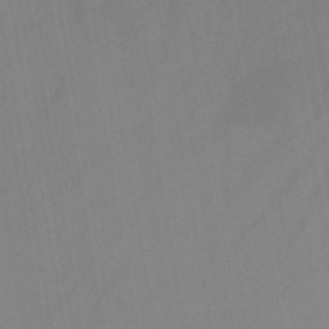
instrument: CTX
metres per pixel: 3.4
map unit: HNb
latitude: -45.2754
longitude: -39.5371
